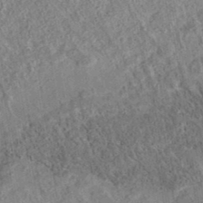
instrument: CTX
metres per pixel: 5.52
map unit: eAb
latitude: 36.4034
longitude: 112.0850
